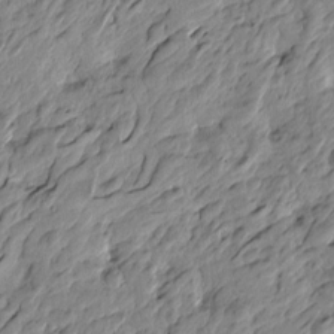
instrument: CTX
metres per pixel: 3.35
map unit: Htu
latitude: -4.1228
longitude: 178.7274
